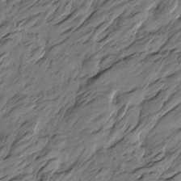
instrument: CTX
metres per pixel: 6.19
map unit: Htu
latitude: -6.0472
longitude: -178.9892
